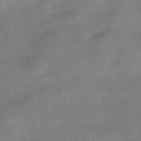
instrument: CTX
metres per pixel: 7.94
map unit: HNhu
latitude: -42.1794
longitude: 103.2754
